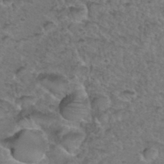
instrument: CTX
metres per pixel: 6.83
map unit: Hto
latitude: 36.4412
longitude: -47.9150
